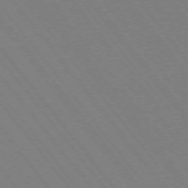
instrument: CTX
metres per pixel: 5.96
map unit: Ap
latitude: -76.0472
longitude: -96.0255
